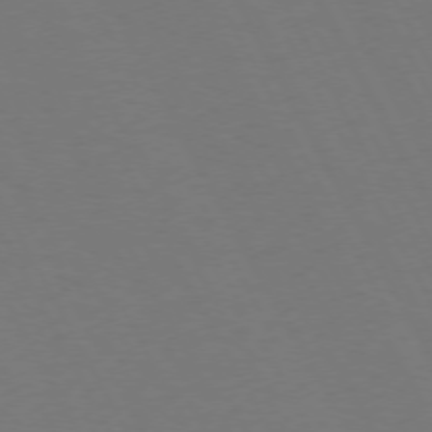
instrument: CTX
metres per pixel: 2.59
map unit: Hpe
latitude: 72.0633
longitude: -127.1025
